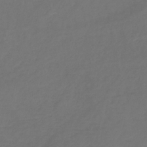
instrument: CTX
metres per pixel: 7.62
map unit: HNb
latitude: -31.5210
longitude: 63.6533
